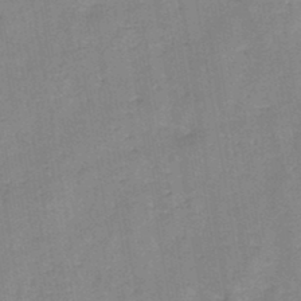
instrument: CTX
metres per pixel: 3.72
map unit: HNb
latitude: -45.6722
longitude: -38.2333
